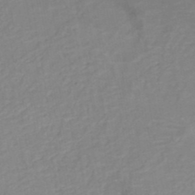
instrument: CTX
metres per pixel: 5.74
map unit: HNb
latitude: -49.3321
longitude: -44.8191
